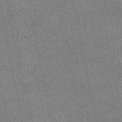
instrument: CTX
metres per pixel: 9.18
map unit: HNb
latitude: -52.1039
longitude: -42.1389
